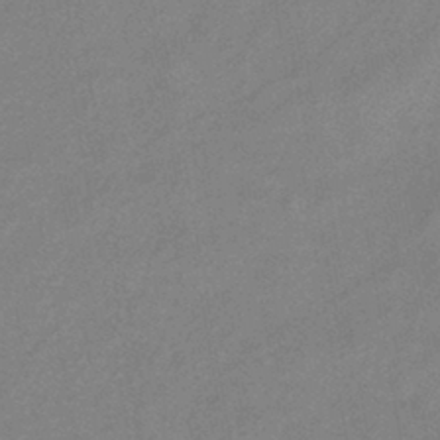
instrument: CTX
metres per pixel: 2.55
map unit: eHb
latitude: -41.2187
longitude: 82.4818
